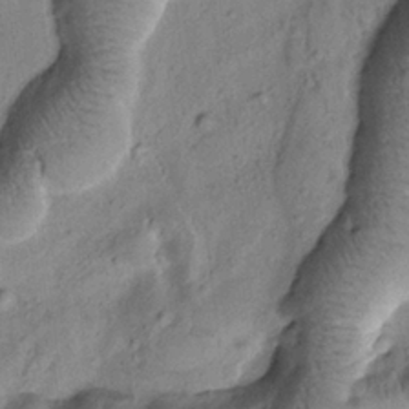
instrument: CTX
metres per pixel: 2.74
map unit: Htu
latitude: -1.3321
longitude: 173.3698
